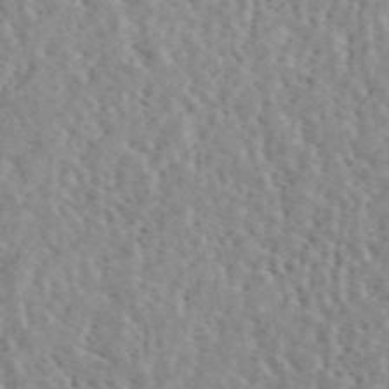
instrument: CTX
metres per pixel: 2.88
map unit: ANa
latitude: 44.4223
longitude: 21.0675
